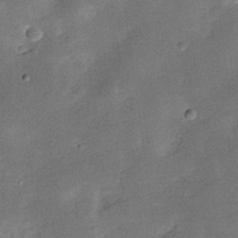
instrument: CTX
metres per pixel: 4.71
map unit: Hve
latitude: -27.8233
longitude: 92.3117
